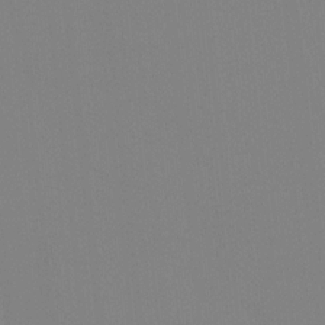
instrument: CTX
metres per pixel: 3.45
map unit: Ave
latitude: 3.1970
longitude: -112.7435
